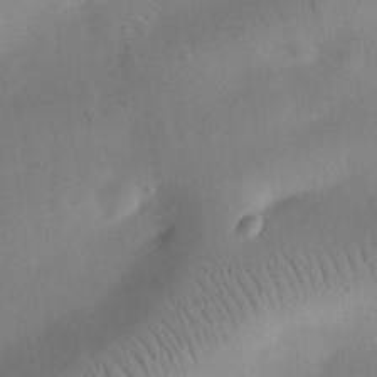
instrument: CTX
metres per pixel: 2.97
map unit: eHh
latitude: 25.5560
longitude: -68.1767
